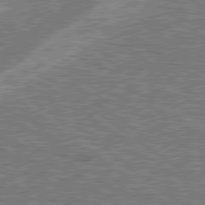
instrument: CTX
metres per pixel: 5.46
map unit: lApd
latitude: 78.8002
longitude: -159.3860
